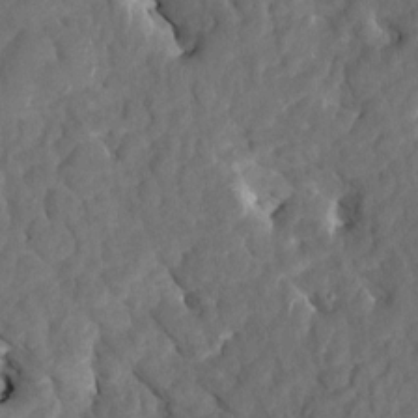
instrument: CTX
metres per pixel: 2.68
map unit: HNhu
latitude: 6.9703
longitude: -3.3859
